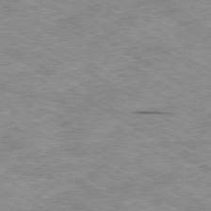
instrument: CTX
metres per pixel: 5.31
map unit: Ap
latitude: -80.3118
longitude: -75.1403
